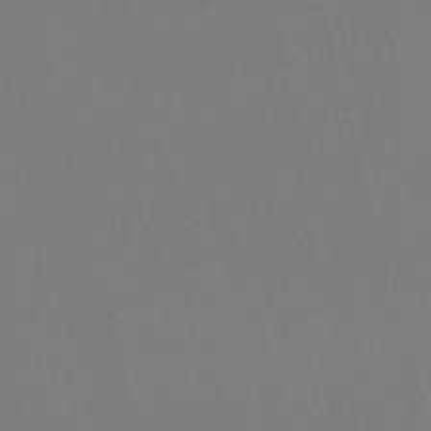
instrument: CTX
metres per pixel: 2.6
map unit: eHb
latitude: -50.8597
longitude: 75.9556
